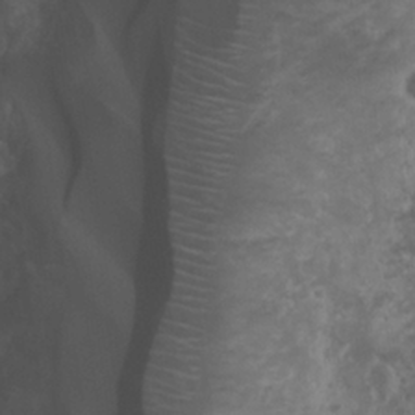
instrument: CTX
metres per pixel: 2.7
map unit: Nhu
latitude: 7.0836
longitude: -21.2537
